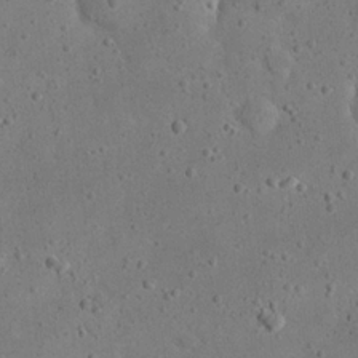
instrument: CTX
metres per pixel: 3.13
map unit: eHh
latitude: 23.3671
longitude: -68.0633
